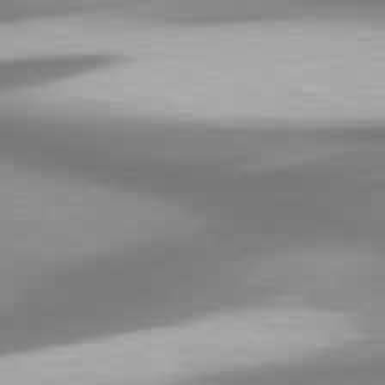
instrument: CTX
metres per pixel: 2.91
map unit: lApd
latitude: 80.4601
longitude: 179.0675
